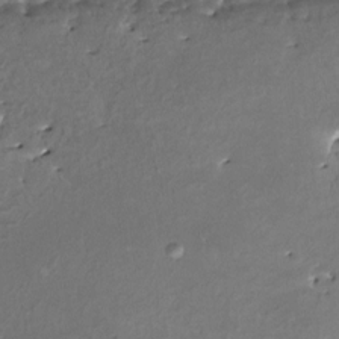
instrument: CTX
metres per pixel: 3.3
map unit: HNhu
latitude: 4.6868
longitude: 8.1795
